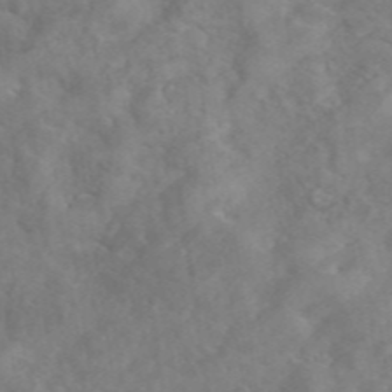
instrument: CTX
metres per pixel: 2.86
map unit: eAb
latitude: 45.9339
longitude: 127.3131
